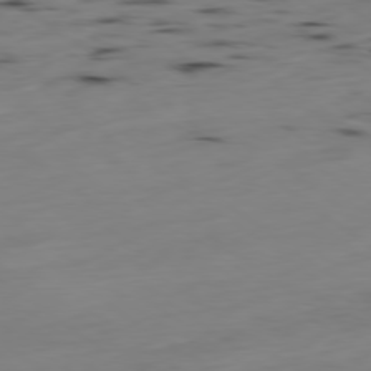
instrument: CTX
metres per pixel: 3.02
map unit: Hpe
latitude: -79.1620
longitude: 13.8422
